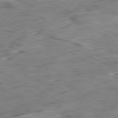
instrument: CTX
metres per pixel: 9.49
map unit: Ap
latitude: -80.8786
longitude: -82.9135
